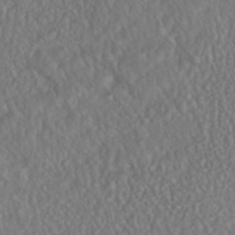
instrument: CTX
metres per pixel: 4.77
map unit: HNhu
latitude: -46.4062
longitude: 104.1794
